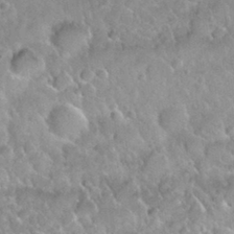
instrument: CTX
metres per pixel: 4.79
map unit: Nhu
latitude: 29.9717
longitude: -54.2522
